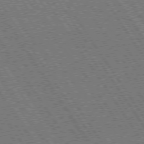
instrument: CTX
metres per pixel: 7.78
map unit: Hpe
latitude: 73.7639
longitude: -141.4615
